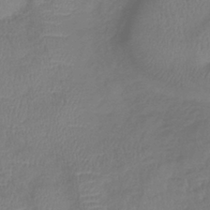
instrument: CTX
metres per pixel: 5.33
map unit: lHb
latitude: -38.8597
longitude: 73.5966
